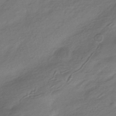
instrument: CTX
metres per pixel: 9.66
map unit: HNhu
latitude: -42.9163
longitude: 94.9541
